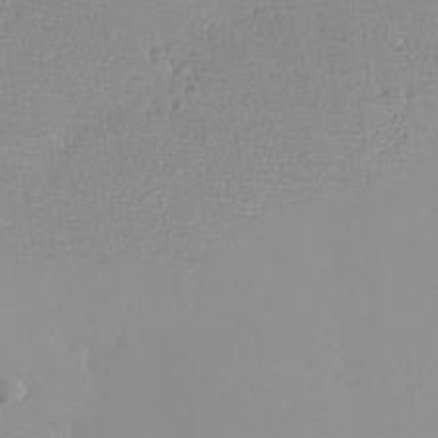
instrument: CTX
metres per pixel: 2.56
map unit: eHh
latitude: -8.0472
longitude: -70.7813
